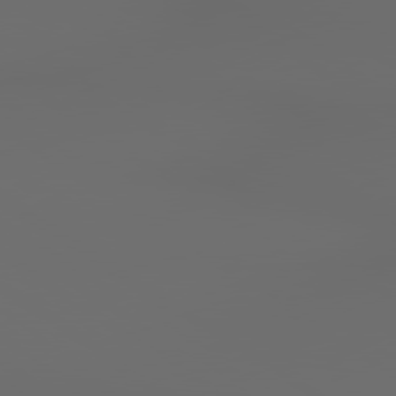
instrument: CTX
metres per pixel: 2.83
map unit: lApd
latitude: 79.8584
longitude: 164.1417
